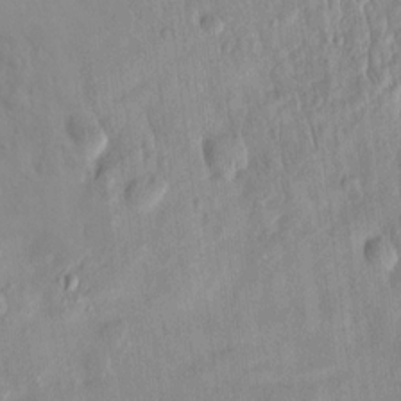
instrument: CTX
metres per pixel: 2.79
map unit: eHh
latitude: -0.1228
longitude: 14.8408
